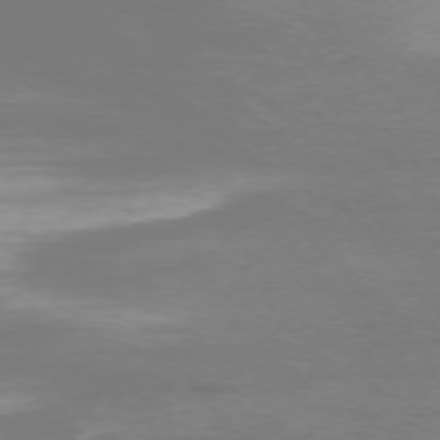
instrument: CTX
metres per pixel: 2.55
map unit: Ap
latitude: -76.4440
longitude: -81.4048
